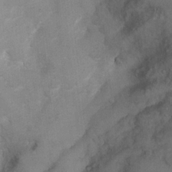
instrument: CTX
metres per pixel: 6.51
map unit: Hto
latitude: 7.0269
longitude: -36.1011
